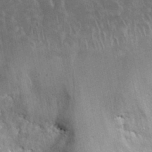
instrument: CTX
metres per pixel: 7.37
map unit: Nhu
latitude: 31.9151
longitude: -53.8961
